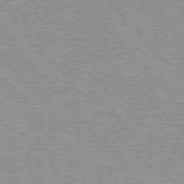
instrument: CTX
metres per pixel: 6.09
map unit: Hpe
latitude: 76.3656
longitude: -155.2915
